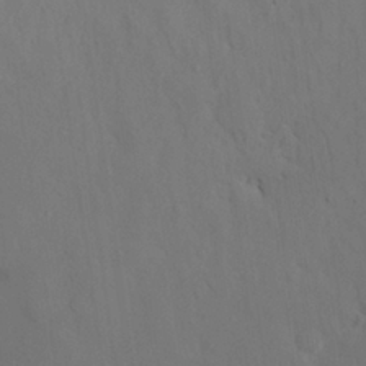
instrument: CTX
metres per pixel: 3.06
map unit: Nhu
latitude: 27.2726
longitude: -72.2145
